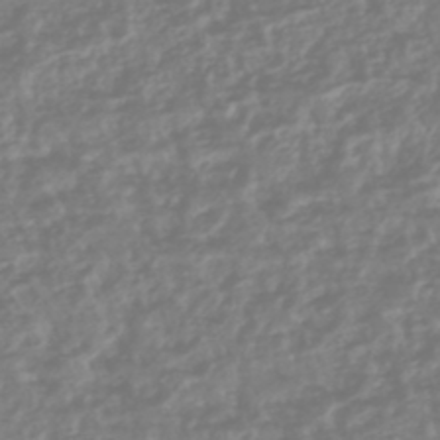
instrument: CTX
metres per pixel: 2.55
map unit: HNhu
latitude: -45.8800
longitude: 99.3509
